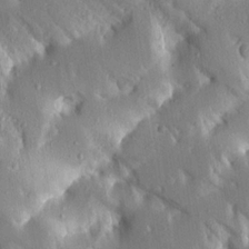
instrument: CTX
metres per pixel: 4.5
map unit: Aa
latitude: 16.7813
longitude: -149.4804
